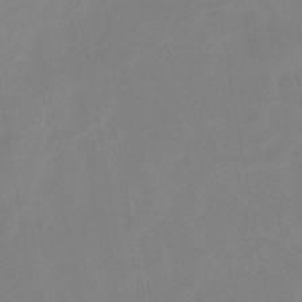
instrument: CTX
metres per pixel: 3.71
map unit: lHb
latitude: -37.7099
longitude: 74.5763
